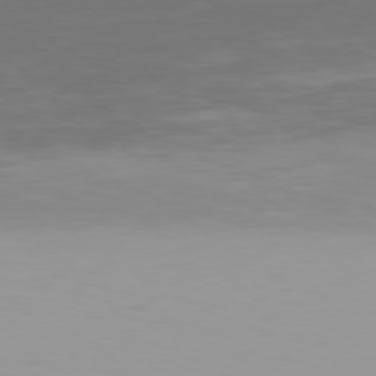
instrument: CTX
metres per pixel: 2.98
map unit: Hpe
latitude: 77.0458
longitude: -139.4426
